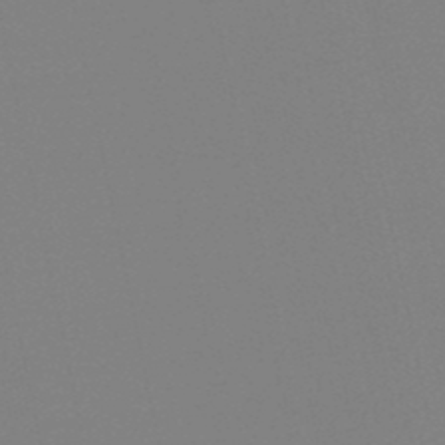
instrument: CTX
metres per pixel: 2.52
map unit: lHb
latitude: -49.2187
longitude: 70.1606
